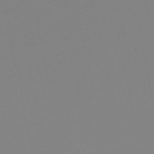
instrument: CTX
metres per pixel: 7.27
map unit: lHb
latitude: -48.7463
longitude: 69.7855
